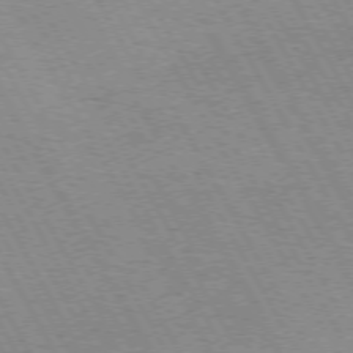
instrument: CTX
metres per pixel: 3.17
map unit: Hpe
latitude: 72.2901
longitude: -128.5357
